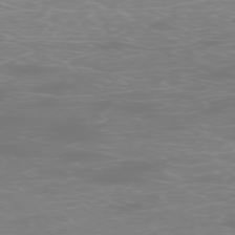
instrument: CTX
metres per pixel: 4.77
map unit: Ap
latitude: -76.9542
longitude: -62.6302
